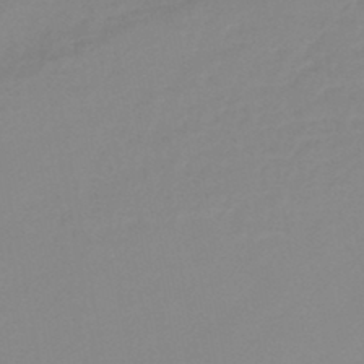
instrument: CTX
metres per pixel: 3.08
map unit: eHb
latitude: -45.8800
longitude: 85.7855
